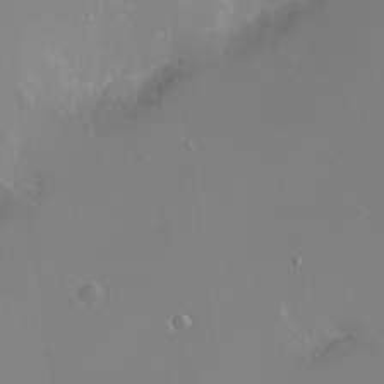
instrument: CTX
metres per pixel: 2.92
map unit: eHh
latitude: 1.4993
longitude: -54.4223
